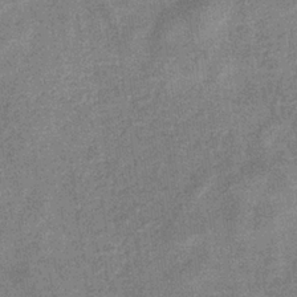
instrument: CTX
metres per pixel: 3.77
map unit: eHb
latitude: -34.0850
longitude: 78.1228
